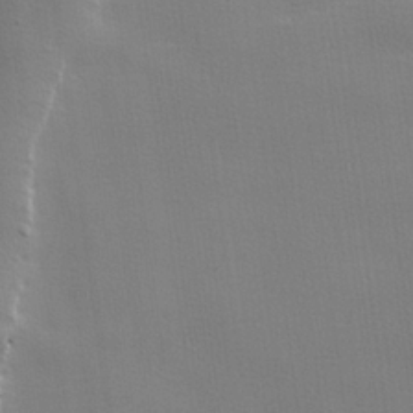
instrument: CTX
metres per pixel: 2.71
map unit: lHvf
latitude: 24.9324
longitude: 143.6155
